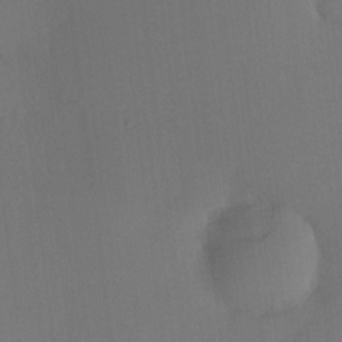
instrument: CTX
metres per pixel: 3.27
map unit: HNhu
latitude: 7.6883
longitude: 16.0472
